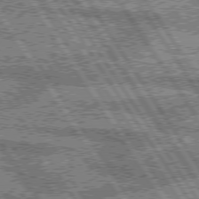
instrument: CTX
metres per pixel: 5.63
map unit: lApd
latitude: 75.4993
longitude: -59.0836
